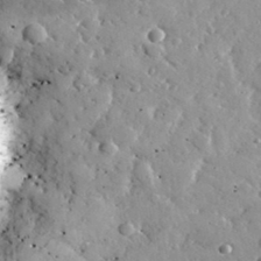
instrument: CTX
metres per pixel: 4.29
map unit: lHvf
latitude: 34.7246
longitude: -88.3657
